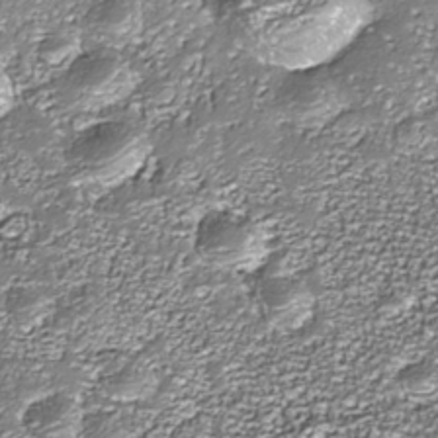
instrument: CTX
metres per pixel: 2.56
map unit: Nhe
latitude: -36.0850
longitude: -87.3481
